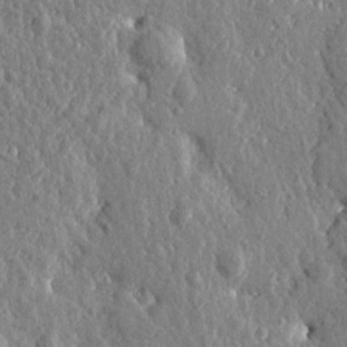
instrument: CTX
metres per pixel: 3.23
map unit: Htu
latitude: -0.3496
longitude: -178.6113
